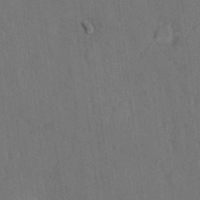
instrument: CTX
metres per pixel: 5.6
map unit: Hto
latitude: 9.8583
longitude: -61.0269
